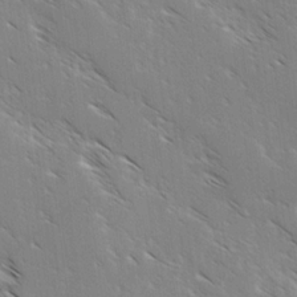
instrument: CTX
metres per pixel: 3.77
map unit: lAvf
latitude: -3.9556
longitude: -113.1970
